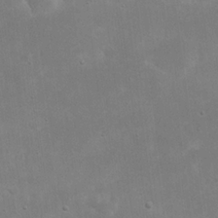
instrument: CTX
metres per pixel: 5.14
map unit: eHh
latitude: 20.5168
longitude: -69.6505
